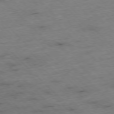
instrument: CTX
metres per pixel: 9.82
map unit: Hpe
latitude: -77.2376
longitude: -16.6302
